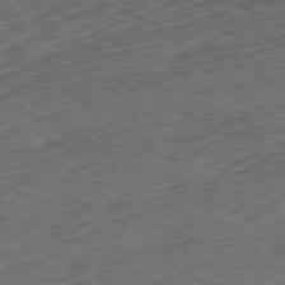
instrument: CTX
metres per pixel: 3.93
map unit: Ap
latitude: -80.6141
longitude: -72.4034
